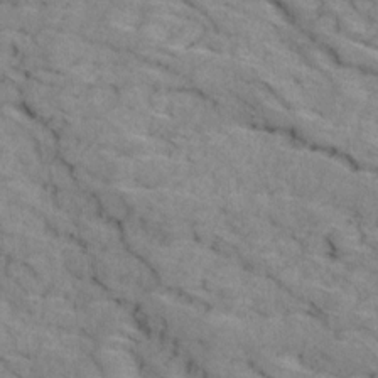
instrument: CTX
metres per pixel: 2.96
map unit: Ave
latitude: 18.7624
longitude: -135.2537
